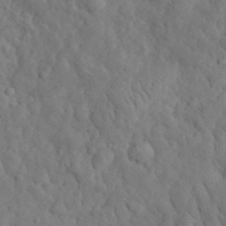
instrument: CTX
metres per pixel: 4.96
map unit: eHh
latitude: 34.6301
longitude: -78.1767
